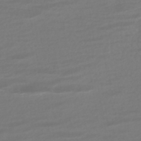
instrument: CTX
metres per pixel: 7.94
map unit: HNhu
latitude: -46.4818
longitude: 105.2565
